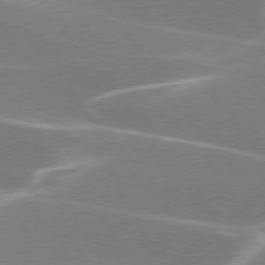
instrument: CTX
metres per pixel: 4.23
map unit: lApd
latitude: 75.5938
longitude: -62.1956
